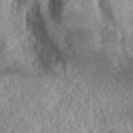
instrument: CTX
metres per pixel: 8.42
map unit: Ave
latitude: 11.1214
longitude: -104.0822
